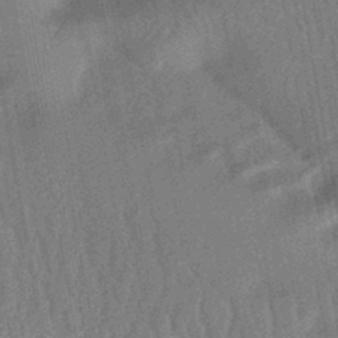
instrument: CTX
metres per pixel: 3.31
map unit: HNhu
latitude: -44.9542
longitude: 91.1620
